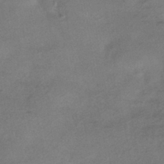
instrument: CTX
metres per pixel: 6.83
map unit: HNhu
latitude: -43.3320
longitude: 94.9919
